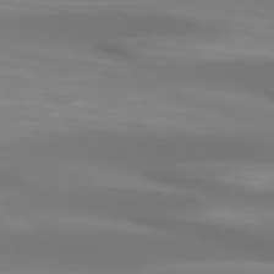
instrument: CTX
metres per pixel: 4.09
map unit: lApd
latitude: 73.9151
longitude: -50.7813
